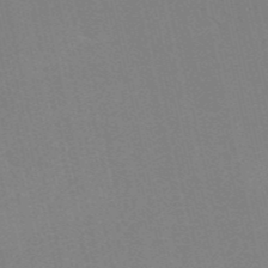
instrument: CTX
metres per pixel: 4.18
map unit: HNb
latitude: -54.2740
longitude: -41.4237
